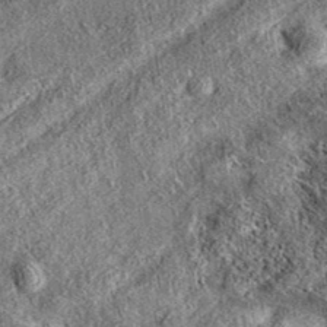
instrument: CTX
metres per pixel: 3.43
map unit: eAb
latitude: 37.8205
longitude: 109.4265
